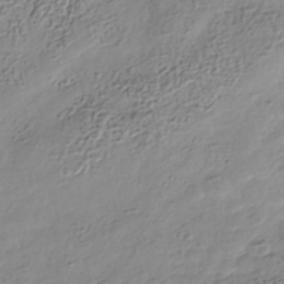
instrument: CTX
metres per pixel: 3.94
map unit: Nhe
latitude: -36.7274
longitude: -178.5357
